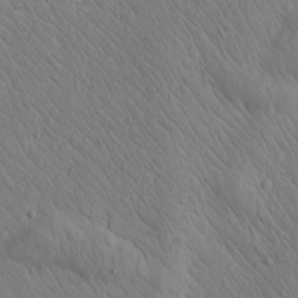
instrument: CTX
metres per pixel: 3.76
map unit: Htu
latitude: 0.5168
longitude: 175.3131
